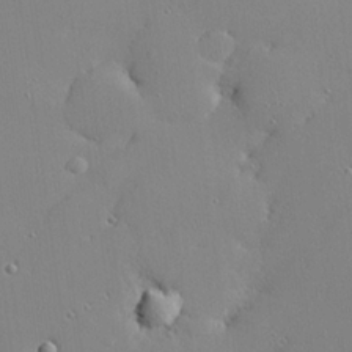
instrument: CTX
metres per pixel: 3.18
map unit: Hve
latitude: 25.8961
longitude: -92.7246
